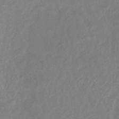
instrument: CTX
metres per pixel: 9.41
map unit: lHb
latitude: -39.6911
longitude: 70.8408
